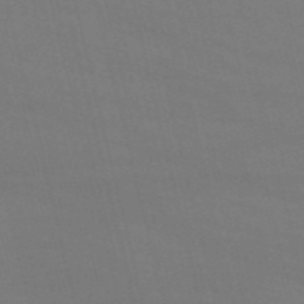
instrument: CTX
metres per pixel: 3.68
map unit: HNb
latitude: -54.6141
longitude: -37.5182
